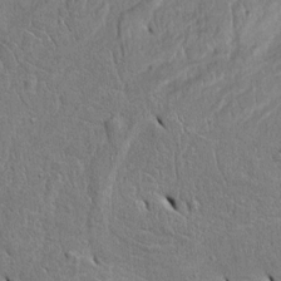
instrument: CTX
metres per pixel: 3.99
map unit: Htu
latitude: -5.3698
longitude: 153.5588
